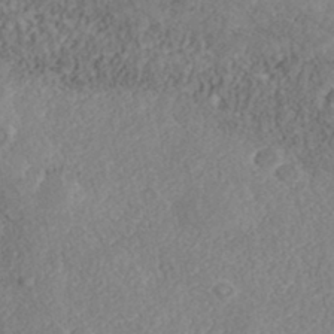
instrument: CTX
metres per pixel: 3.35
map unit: Nhe
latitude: -41.3132
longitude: -111.1592
